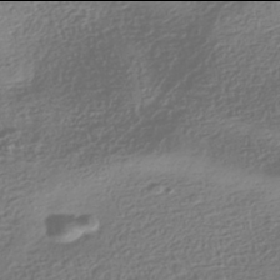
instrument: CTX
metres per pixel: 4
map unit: HNhu
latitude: -42.0094
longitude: 99.1431
